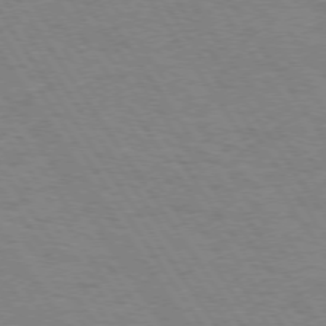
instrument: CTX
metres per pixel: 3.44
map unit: Hpe
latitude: 73.8773
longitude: -132.0633
